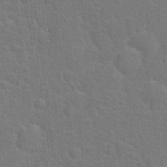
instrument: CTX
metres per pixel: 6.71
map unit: Hto
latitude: 17.2537
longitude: -41.2725
